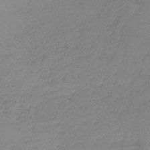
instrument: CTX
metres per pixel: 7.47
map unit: lHb
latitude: -44.3495
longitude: 69.8611
